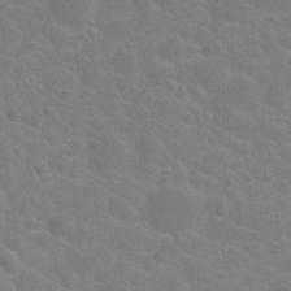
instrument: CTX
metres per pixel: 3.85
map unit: Nhu
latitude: 25.4804
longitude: -51.6882
